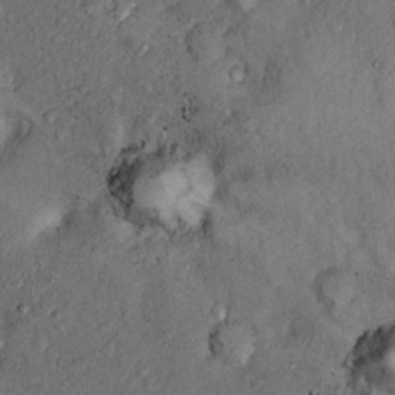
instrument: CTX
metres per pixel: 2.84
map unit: Nhu
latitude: 5.5560
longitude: -23.3104
